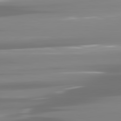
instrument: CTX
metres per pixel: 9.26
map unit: lApd
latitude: 81.8016
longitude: -137.3482
